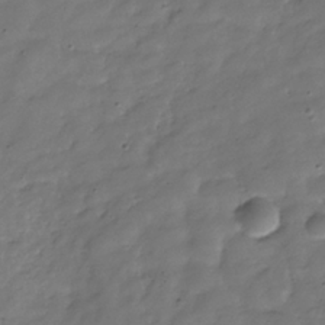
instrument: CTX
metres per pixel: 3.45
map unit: Hve
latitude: -31.6344
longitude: 91.6911
